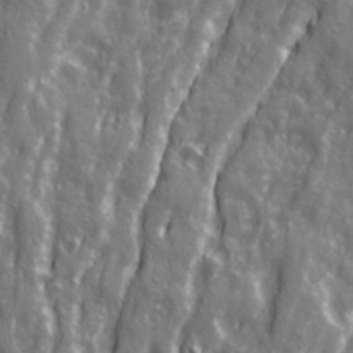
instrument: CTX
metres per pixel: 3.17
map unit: Ave
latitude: 22.1767
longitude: -133.0836
